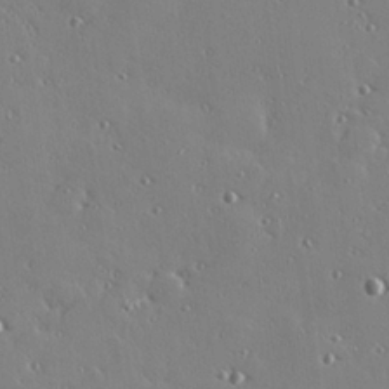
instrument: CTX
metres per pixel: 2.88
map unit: Hve
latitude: 26.2334
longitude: -93.0458
